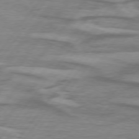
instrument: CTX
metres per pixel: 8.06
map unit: lApd
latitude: 75.1403
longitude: -78.8002
